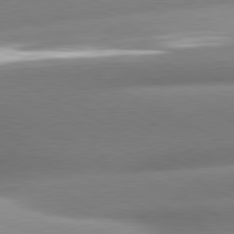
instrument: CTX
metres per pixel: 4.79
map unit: lApd
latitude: 80.4412
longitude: -158.8380
